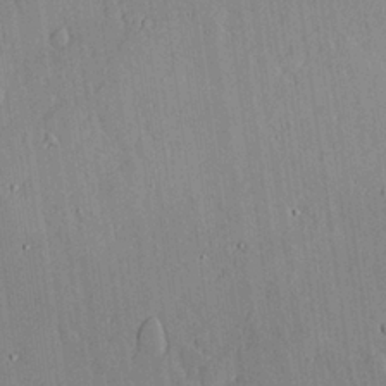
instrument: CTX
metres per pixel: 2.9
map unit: lAvf
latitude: 24.3278
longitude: -111.1592
